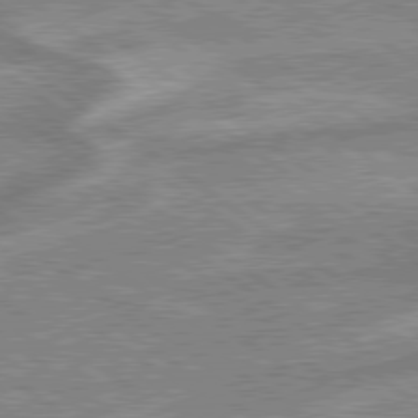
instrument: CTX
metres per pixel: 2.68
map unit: lApd
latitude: 79.2726
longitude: -169.5749
